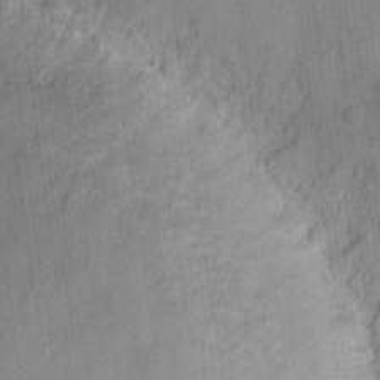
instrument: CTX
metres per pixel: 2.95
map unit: eHh
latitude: 11.4804
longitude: -66.7435
